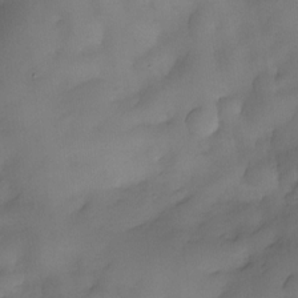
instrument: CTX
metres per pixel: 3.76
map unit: eHh
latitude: -23.1620
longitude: 15.3888
